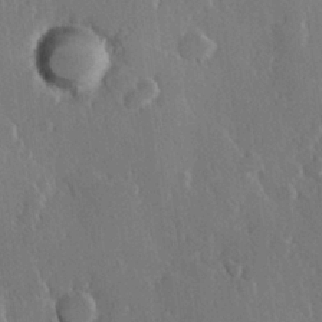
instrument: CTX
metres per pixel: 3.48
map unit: Hve
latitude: 23.1970
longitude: 147.3132
